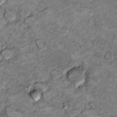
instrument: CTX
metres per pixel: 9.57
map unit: Hto
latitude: 9.7828
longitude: -36.4979
